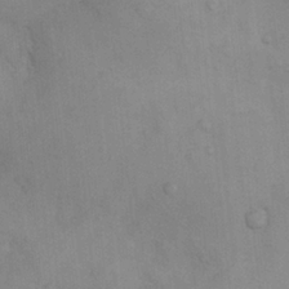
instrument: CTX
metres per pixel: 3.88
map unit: Nhu
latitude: 6.4601
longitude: -24.2522
